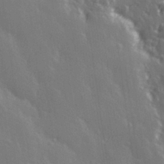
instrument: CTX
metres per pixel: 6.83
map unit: Hve
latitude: 27.8961
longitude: 146.8219
